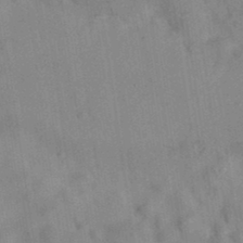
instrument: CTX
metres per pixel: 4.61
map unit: eAb
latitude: 34.7435
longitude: 108.2550
